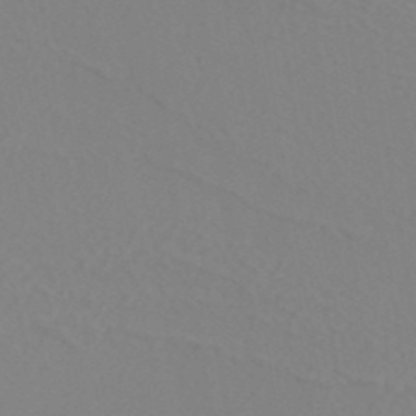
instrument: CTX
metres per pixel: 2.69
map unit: ANa
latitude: 38.5357
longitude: 24.0661
